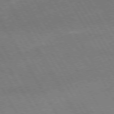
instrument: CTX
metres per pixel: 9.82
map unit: Hpe
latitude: 74.3467
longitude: -141.7827
